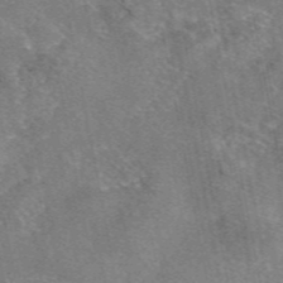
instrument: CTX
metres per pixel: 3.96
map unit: eAb
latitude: 47.3860
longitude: 103.0675
